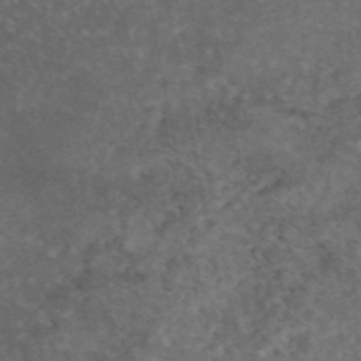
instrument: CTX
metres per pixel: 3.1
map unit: eAb
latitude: 45.8772
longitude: 115.0108
